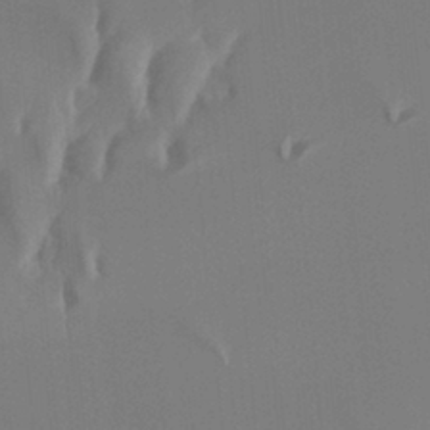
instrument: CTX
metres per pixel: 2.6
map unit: Htu
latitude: -13.1809
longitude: -71.8205
